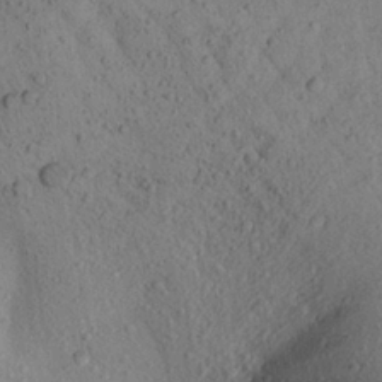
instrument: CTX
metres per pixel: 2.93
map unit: Aa
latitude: 23.3859
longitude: -148.1200
